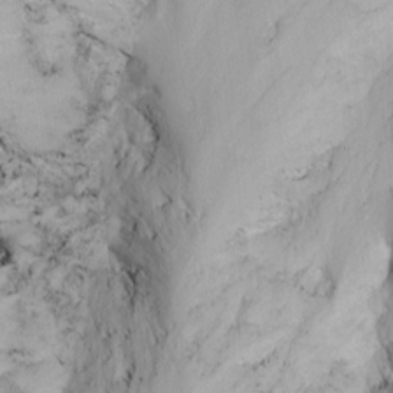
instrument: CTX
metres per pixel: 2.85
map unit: Nhu
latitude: -6.1605
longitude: -67.9717
